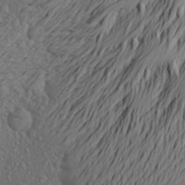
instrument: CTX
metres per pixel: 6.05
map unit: Aa
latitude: 24.5734
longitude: -146.4979
